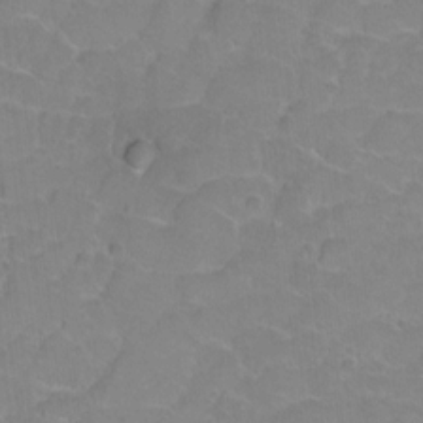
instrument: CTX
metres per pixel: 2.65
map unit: Hto
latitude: 2.6868
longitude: -33.0270
